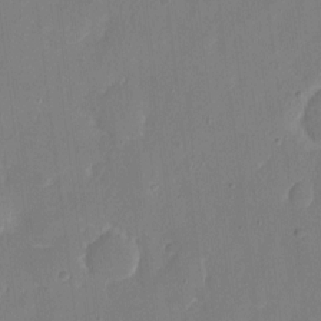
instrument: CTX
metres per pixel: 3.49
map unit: eHh
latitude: 6.9703
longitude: -68.7435
